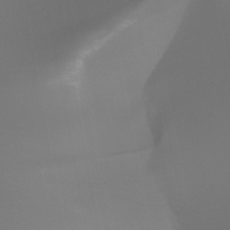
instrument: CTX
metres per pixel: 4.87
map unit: HNhu
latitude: -47.8989
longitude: 30.2550
